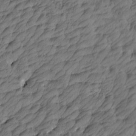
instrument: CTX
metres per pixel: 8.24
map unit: Htu
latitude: -5.5021
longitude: -178.1389
